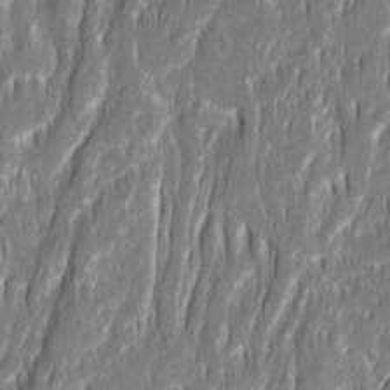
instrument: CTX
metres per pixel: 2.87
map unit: Ave
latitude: 15.3293
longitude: -135.0080
